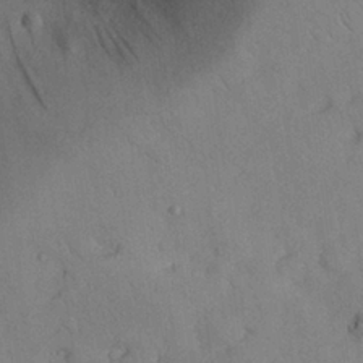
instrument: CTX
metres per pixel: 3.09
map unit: Nhu
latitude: 27.8961
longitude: -70.9325
